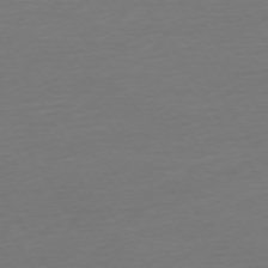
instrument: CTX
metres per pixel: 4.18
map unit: Ap
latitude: -75.0487
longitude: -68.4223
